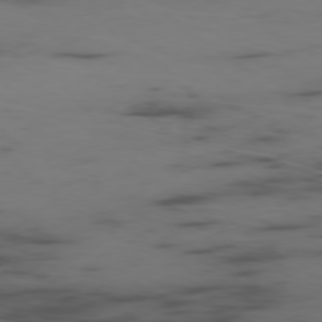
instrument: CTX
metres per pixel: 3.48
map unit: Ap
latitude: -76.9542
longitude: -66.2711
